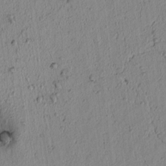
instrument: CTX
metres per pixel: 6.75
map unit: lAvf
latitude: 7.2348
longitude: 164.0472
